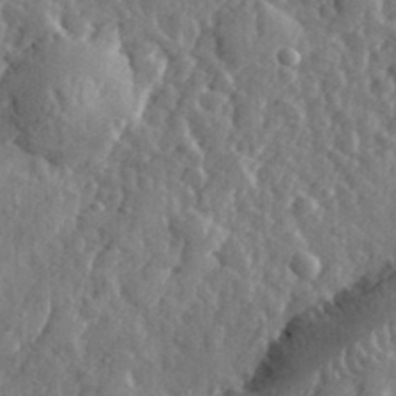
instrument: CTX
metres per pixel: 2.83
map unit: eHh
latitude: 33.9906
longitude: -80.2333
